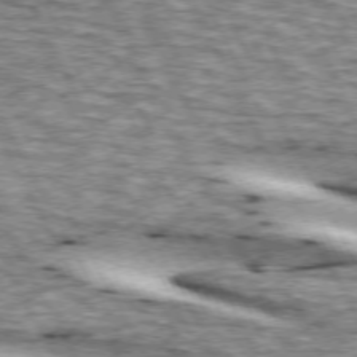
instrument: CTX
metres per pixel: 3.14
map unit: lApd
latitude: 73.1781
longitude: -55.3670
